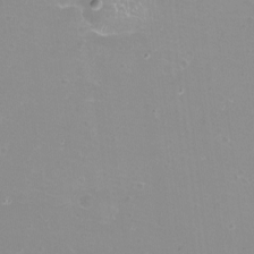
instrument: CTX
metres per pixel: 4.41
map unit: eHh
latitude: -12.2362
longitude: -60.9324
